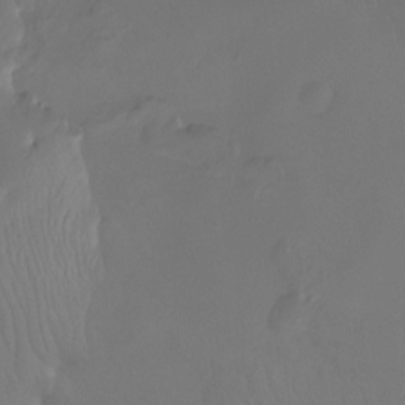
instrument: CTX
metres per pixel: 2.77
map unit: Htu
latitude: -12.8408
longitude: -48.3089
